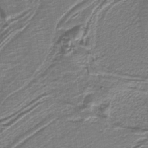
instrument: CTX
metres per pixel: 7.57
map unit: eAb
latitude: -39.5588
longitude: 52.5195
